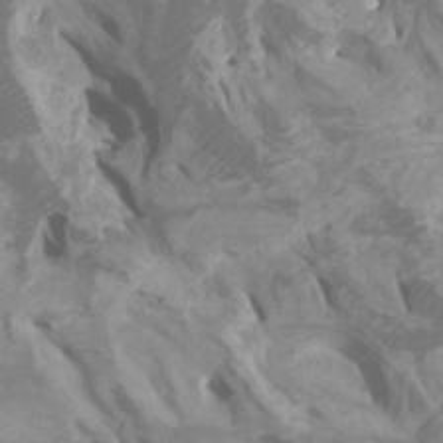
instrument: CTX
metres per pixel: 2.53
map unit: Htu
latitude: -6.3306
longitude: -76.4223
